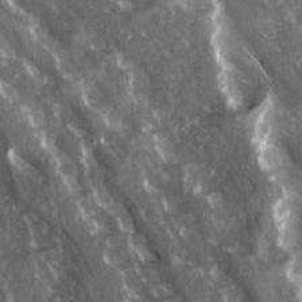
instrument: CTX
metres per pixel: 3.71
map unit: Ave
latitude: 15.3104
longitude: -131.8962
